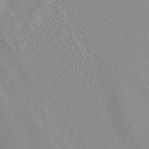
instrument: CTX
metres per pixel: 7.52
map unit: ANa
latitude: 37.9528
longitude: 23.4455
